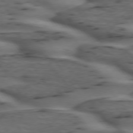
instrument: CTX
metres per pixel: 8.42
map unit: lApd
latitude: 74.7246
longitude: -70.4979
